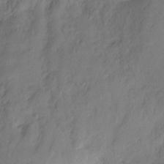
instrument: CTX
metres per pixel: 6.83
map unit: Ht
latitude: -16.0850
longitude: -49.6316
